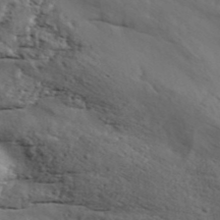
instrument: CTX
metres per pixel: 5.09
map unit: ANa
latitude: 45.9150
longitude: -84.2712
